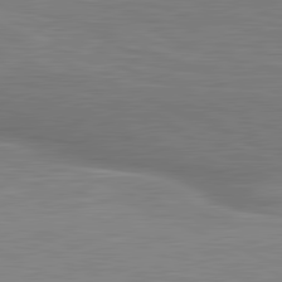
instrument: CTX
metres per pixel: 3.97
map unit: lApd
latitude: 81.4993
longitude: -170.8191
